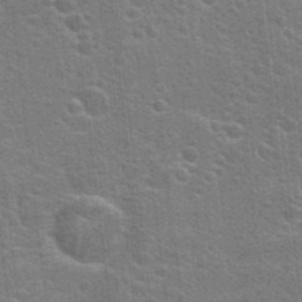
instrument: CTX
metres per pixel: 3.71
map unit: Hto
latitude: 23.6694
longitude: -47.2159
